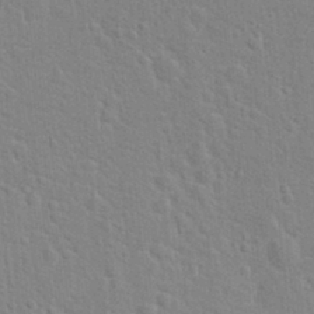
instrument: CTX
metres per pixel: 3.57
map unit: Hto
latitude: 21.8773
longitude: -47.2537
